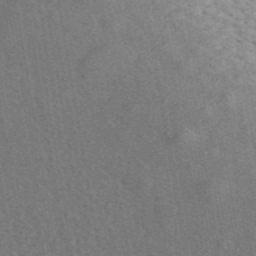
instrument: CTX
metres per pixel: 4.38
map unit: ANa
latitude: 45.2915
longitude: 30.4062
